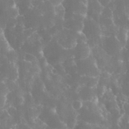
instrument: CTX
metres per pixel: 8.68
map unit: eHh
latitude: 34.6490
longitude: -62.5735
